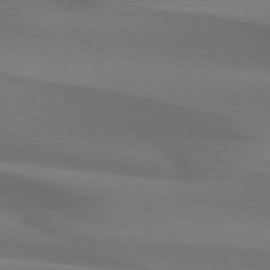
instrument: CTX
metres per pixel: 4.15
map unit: lApd
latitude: 74.3845
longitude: -65.8016
